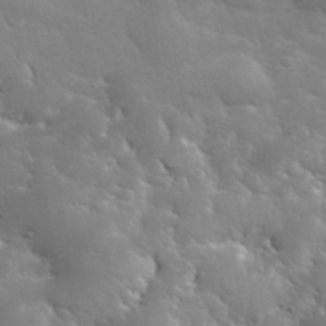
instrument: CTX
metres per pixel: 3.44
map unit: eHh
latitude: 36.1956
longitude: -66.7246
